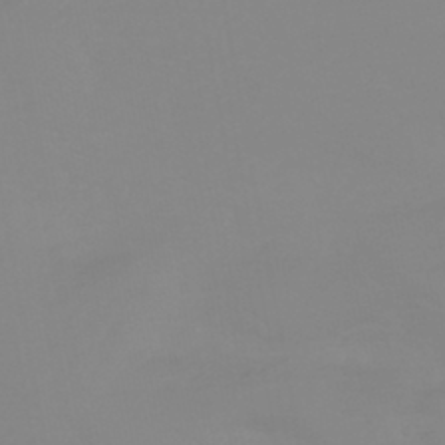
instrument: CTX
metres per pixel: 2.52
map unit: HNhu
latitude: -44.1795
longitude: 90.3307
